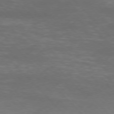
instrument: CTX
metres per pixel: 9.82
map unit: Ap
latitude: -77.1242
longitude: -69.7450
